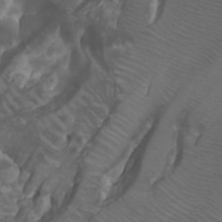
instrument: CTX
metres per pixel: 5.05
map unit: Htu
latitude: -7.8422
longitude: -64.6679
